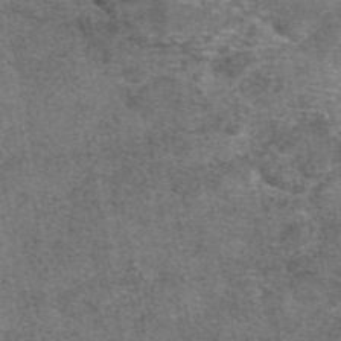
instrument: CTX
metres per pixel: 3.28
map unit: eAb
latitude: 47.6694
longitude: 107.0487
